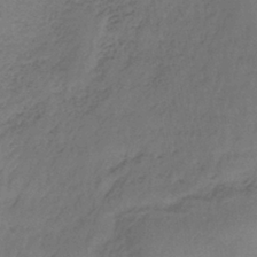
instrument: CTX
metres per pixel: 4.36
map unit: lHb
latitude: -37.9745
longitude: 61.3132
